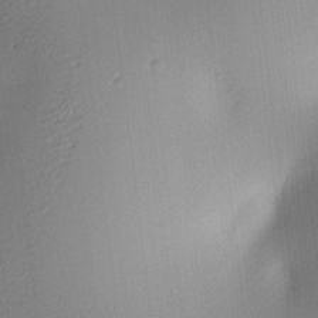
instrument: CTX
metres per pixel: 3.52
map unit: lAa
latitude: 2.7624
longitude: -116.2334
